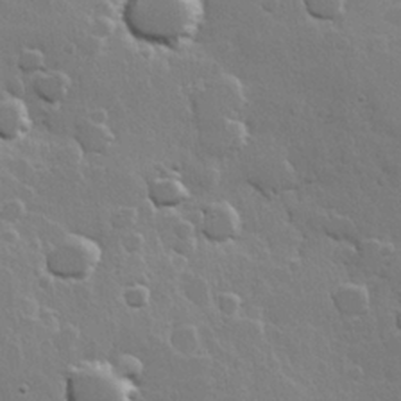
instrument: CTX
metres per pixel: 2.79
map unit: Hve
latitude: 22.4223
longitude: 149.0109
